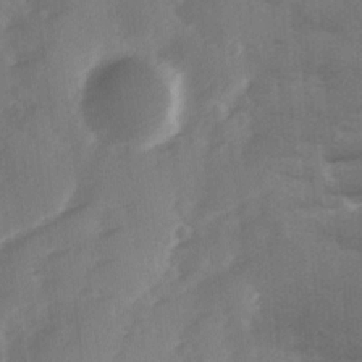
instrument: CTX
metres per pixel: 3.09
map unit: Ave
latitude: 11.7639
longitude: -102.5923
